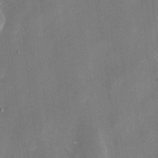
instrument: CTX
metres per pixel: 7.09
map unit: eHh
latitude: 9.9717
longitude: -69.3671
